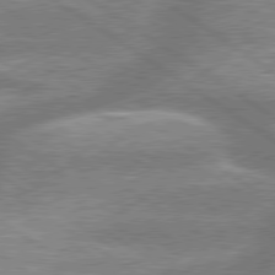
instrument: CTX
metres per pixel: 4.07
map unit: lApd
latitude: 79.4994
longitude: -159.9717
